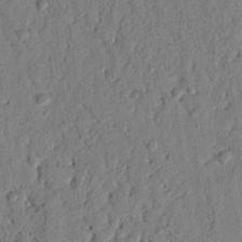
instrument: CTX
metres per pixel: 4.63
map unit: Nhu
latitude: 19.8772
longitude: -78.2712
